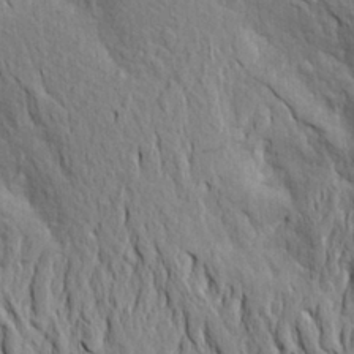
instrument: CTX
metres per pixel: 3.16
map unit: Aa
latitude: 20.0255
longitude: -149.7639
